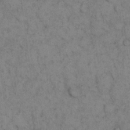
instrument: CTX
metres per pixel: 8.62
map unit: eHh
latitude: 16.3278
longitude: -63.1970
